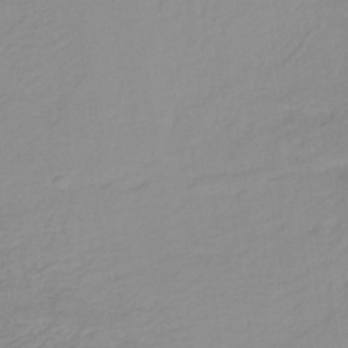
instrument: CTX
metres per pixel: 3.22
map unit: lHb
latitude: -36.5384
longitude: 70.5574
